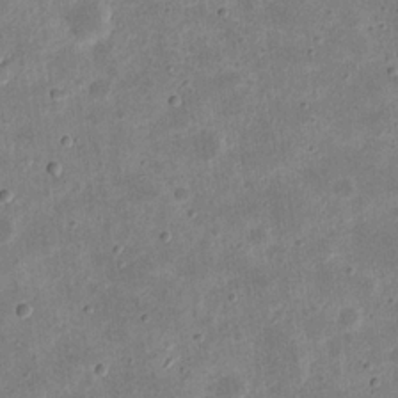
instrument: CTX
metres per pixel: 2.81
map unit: eHh
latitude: 22.1011
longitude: -67.5371
